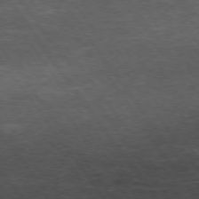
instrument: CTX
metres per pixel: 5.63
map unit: Hpe
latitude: 73.9339
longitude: -143.4238
